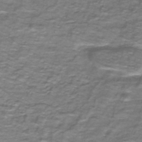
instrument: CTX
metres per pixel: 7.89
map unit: lHb
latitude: -42.5951
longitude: 55.5021
